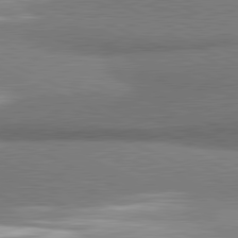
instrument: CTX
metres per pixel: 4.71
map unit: lApd
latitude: 81.2348
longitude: 164.0472
